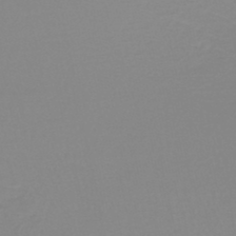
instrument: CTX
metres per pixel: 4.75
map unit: lHb
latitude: -44.5763
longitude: 56.1417
